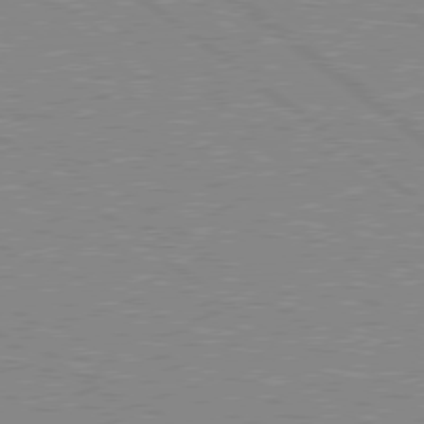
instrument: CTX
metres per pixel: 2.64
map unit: Hpe
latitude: 78.4412
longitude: -164.0444
